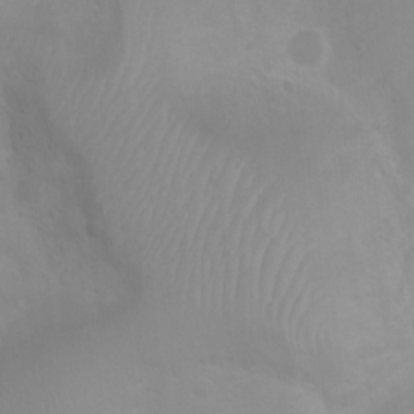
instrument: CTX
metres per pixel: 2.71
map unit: Ht
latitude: -0.7086
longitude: -19.4048
